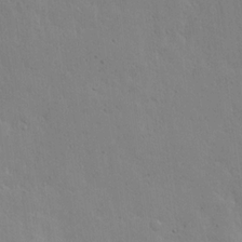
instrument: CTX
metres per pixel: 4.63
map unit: Ave
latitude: 13.8017
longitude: -133.4804
